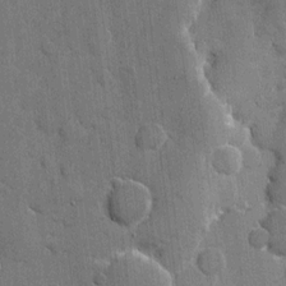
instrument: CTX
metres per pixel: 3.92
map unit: eHh
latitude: 9.2915
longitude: -67.5749
